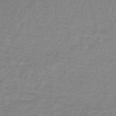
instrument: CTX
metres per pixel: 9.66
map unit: lHb
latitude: -41.8422
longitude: 63.1620
